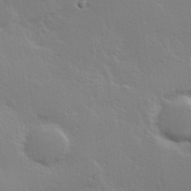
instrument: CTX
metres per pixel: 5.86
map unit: Hve
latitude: 19.4615
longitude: 149.3510
